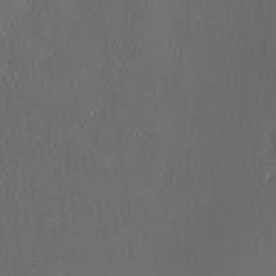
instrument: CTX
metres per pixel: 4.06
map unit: Ave
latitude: -6.2739
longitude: -120.8758
